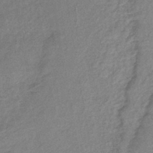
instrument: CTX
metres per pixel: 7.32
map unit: lHb
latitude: -40.3495
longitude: 71.2754
